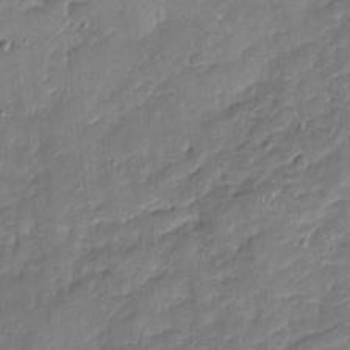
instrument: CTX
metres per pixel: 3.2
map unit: Nhu
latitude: -17.2187
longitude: -57.4615
